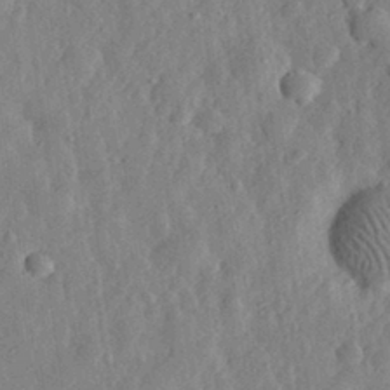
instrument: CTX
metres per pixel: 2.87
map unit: eHh
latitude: 30.4979
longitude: -75.4615
